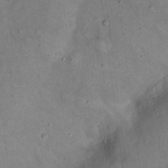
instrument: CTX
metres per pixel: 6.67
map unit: eHh
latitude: 20.0633
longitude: -60.0444
